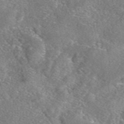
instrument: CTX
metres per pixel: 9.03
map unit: eAb
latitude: 47.3104
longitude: 107.7667
